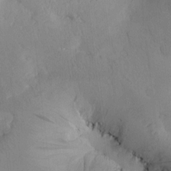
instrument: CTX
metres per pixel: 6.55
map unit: Htu
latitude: -0.0094
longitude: 173.6533
